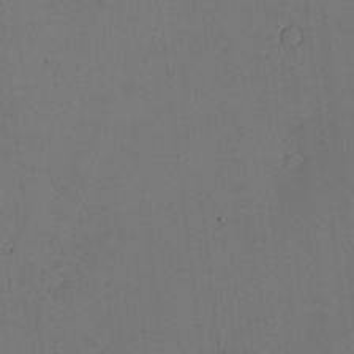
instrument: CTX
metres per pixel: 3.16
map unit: eHh
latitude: -2.2361
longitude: -73.6505
